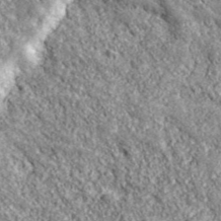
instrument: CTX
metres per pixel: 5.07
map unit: eHh
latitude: 43.1970
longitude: -89.7261
